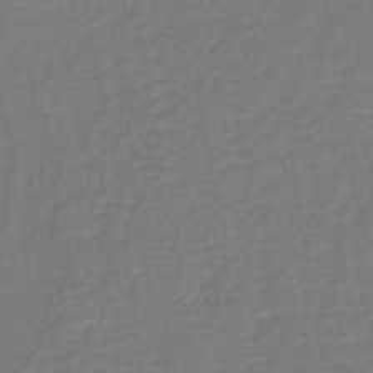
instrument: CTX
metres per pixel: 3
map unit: lHb
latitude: -42.2739
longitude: 74.7841
